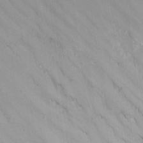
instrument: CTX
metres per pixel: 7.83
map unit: Nhu
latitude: -14.1039
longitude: -59.3671
